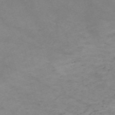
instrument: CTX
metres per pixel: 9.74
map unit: Nve
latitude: -59.2564
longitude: 60.1417
